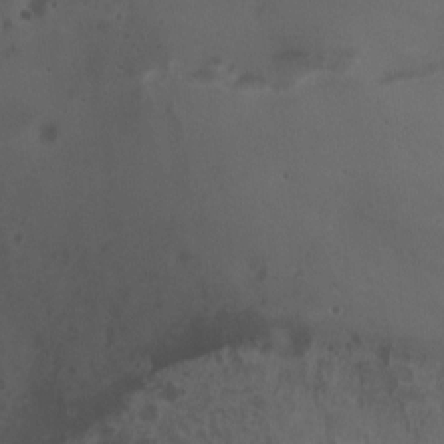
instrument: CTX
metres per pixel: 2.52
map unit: Nhu
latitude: -4.9163
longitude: -87.9339
